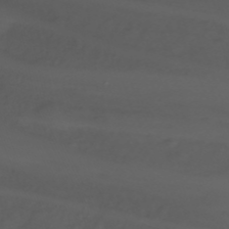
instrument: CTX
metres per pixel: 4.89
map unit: Nhu
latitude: -4.9730
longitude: -77.3481
